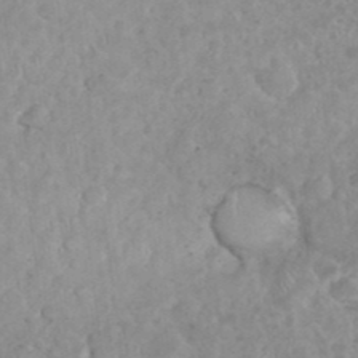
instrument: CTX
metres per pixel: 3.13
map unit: eHh
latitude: 35.1214
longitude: -62.3845
